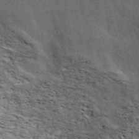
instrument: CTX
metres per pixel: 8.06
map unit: ANa
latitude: 41.8205
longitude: 16.1606
